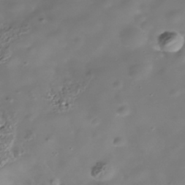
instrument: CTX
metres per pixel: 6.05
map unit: Nhe
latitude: -38.6708
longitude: -118.2333
